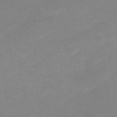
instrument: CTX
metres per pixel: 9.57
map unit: HNb
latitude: -54.4062
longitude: -48.6868
